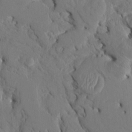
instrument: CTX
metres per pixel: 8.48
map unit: HNhu
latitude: 5.4615
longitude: -5.3671
